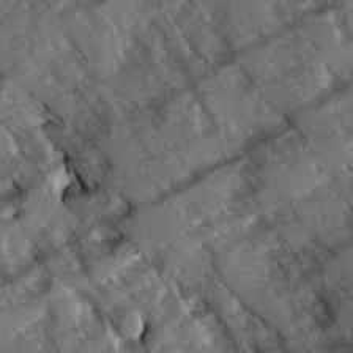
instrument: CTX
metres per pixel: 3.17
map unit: Ave
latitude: -1.2754
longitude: -111.4427
